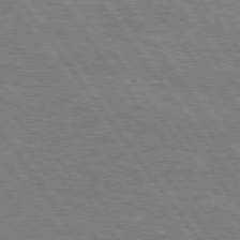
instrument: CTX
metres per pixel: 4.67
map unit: Hpe
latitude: 75.1592
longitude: -157.4993
